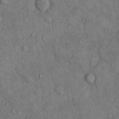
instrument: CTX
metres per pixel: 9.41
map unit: Hto
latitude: 10.1767
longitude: -59.5749
